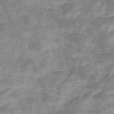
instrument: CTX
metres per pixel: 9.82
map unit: eHb
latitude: -35.2754
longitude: 74.4251
